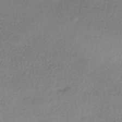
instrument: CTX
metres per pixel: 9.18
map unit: HNhu
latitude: -42.2361
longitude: 97.4266
